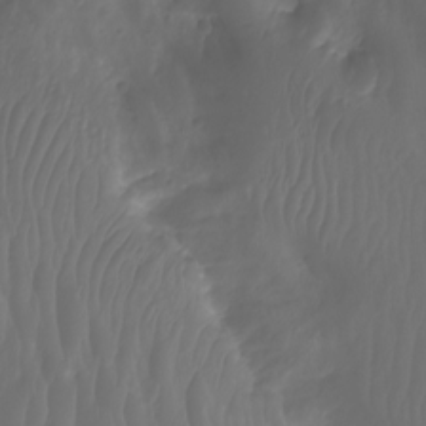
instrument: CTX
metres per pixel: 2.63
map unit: Aa
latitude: -10.6330
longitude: -68.3278
